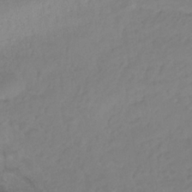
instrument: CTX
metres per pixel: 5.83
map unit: lHb
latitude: -31.8233
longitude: 63.6344
